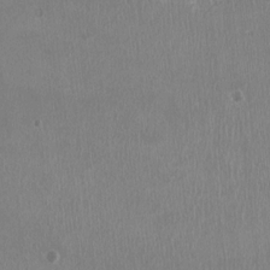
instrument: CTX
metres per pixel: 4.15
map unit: HNhu
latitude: -3.5210
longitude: -3.8205
